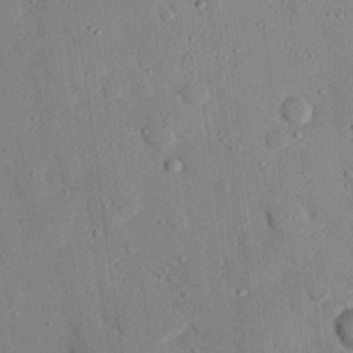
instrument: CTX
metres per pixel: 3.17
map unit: eHh
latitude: 27.2159
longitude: -79.5182
